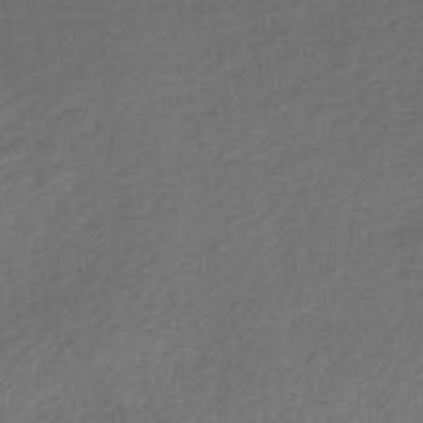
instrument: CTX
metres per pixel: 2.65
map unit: HNhu
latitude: -41.8800
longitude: 101.7666
